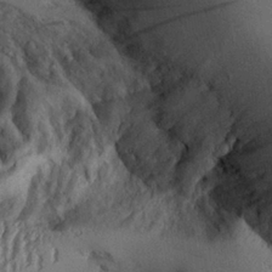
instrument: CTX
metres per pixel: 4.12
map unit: Aa
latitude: 26.0822
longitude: -129.4615
